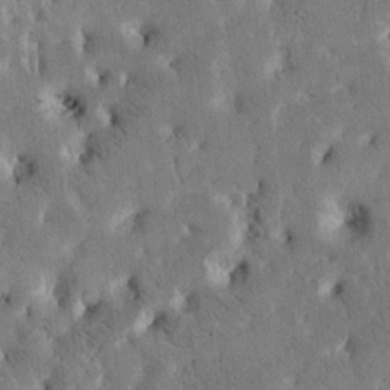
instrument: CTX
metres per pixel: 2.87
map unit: Htu
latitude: -3.3320
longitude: 169.1053
